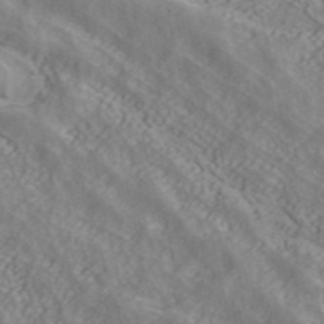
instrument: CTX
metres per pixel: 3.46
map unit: ANa
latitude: 40.1010
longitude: 35.0486
